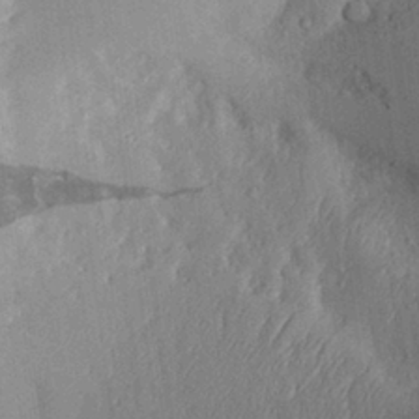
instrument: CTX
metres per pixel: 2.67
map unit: Aa
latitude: 29.2537
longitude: -144.0444
